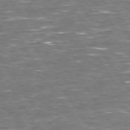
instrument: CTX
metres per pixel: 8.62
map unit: Hpe
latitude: 73.5938
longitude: -124.8758
